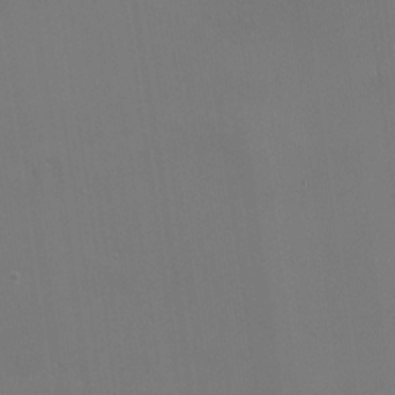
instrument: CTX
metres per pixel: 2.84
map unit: Nhu
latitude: -14.7086
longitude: -54.3845
